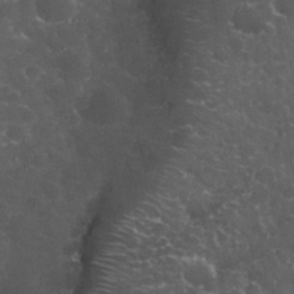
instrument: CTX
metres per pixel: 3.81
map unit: eHh
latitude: 33.4237
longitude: -62.1956
